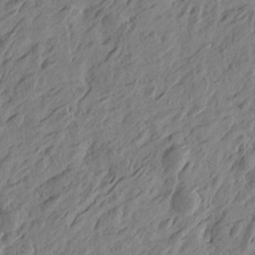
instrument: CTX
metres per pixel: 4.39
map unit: Htu
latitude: -4.9919
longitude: -179.0270
